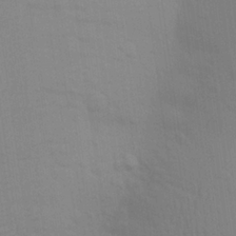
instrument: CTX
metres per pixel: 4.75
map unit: Aa
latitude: 24.7246
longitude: -145.6694
